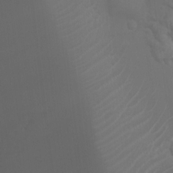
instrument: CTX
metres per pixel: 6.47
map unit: Nhu
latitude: 7.3860
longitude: -19.7071
